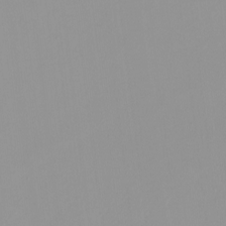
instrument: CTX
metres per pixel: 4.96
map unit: HNhu
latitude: -0.3873
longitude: -5.6883
